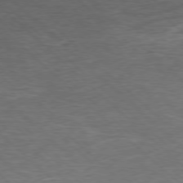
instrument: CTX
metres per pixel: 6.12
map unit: Ap
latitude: -77.9367
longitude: -93.7071
